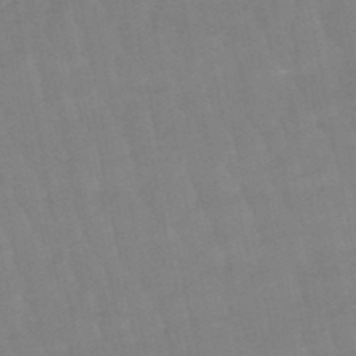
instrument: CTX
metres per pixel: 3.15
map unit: lHb
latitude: -49.1054
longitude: 75.8801
